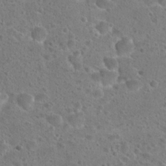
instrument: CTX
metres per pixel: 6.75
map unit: Hto
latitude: 22.8002
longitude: -49.3104
